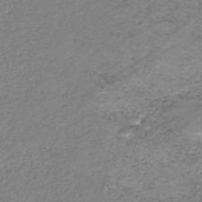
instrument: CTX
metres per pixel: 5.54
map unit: HNhu
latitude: -47.0486
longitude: 28.2173
